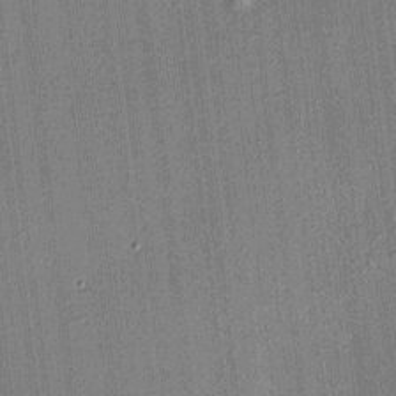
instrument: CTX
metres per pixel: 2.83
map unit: HNhu
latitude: 7.7261
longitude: 13.5399
